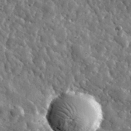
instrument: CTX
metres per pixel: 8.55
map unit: lHvf
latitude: 35.1970
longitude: -88.0444
